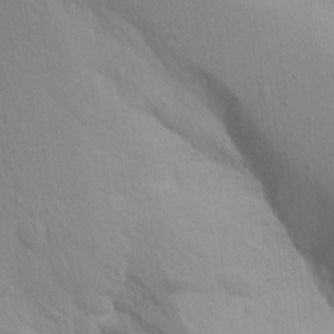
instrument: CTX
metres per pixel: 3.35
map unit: Aa
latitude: 15.2159
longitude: -143.3104
